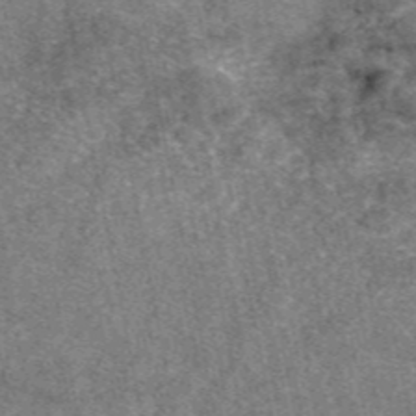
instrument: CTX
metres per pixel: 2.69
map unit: eAb
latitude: 47.4238
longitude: 106.5574
